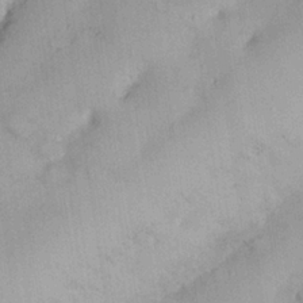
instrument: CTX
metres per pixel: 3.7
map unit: Nhu
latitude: 26.1578
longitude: -69.5371
